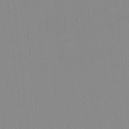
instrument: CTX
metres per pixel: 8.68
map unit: lHb
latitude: -48.3684
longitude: 81.0298
